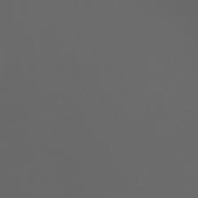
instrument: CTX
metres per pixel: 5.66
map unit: eHh
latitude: -2.6329
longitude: 19.8422
